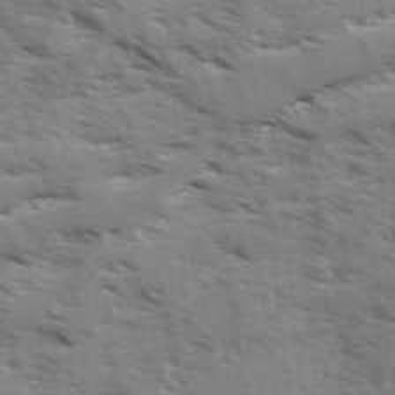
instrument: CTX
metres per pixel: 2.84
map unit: Ave
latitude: 1.8394
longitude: -110.3845
